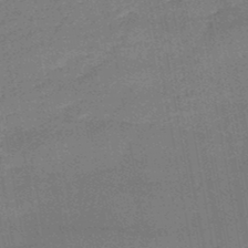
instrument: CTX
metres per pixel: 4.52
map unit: HNb
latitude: -47.7855
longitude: -39.9150
